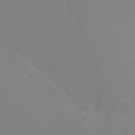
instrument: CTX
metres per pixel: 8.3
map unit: Ht
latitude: -3.5966
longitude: -27.0081
